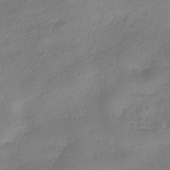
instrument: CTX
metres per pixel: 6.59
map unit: HNhu
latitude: -40.5574
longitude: 97.7667
